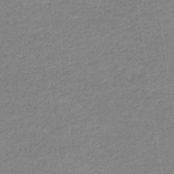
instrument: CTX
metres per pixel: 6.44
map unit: eHb
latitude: -33.0676
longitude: 70.6141
